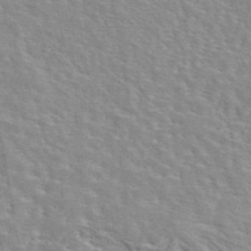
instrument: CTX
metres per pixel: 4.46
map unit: eAb
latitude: 44.3656
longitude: 110.2739
